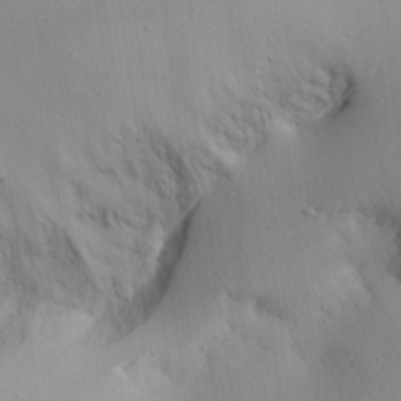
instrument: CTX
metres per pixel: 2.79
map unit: Aa
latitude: 21.4994
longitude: -143.8395
